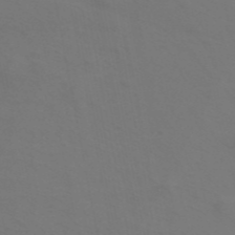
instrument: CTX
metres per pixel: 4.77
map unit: ANa
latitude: 44.2522
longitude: 27.3698
